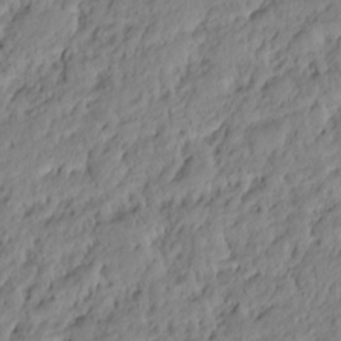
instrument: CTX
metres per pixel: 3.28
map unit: HNhu
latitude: -20.5573
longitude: 85.2753
